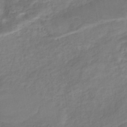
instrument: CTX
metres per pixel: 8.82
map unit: Nhe
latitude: -46.8408
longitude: 152.5384
